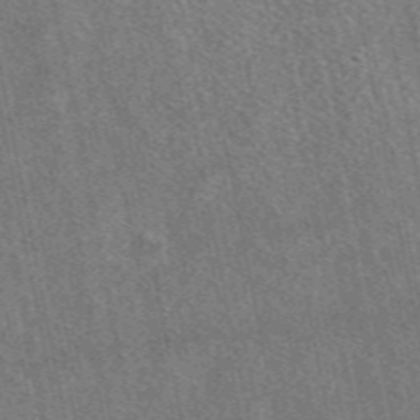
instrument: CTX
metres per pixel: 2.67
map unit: eAb
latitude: 49.1403
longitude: 116.9352
